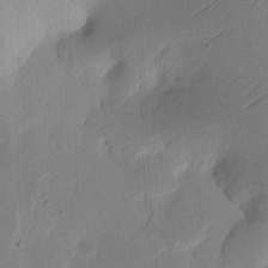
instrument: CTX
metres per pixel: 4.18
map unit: Nhu
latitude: 15.3671
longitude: -75.1592
